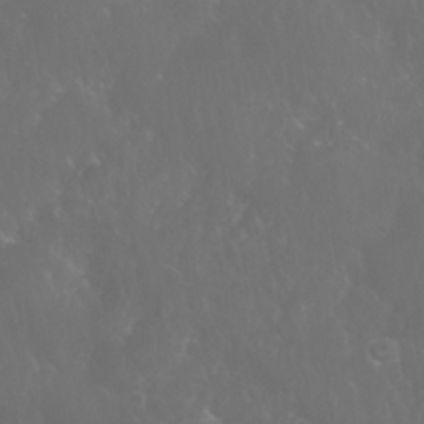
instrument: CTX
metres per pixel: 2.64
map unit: Nhu
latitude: 28.1578
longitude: -65.6883
